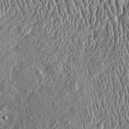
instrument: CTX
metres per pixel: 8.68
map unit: Htu
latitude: -4.3684
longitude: 157.4832
